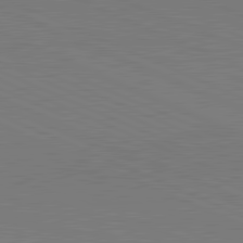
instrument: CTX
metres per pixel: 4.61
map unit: lApd
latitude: 81.9339
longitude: 148.2929
